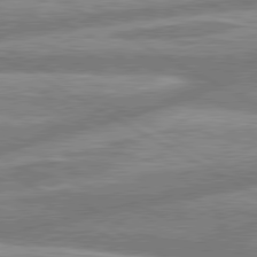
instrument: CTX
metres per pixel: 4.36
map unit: lApd
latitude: 80.3656
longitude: -166.4601
